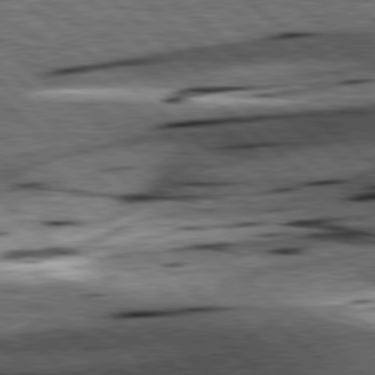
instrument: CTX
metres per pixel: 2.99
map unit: lApd
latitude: 78.7624
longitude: -52.0444
